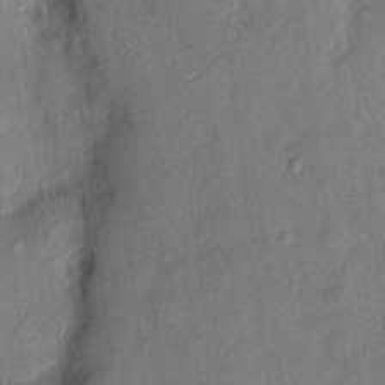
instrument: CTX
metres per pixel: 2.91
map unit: eHh
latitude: 4.1200
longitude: -74.4979
